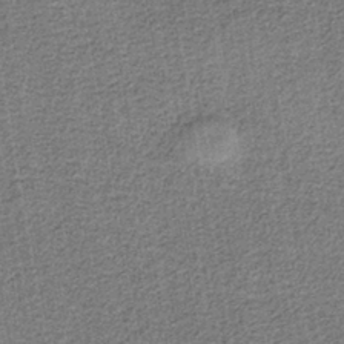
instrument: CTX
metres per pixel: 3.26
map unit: eAb
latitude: -38.6330
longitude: 52.5384
